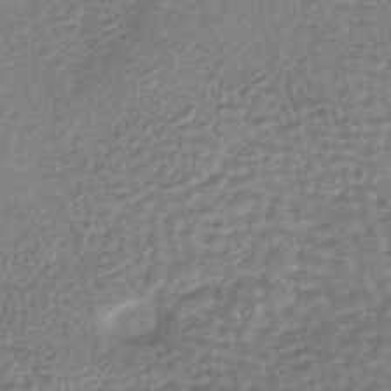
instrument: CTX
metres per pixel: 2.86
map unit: HNhu
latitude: -44.8030
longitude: 102.0661
